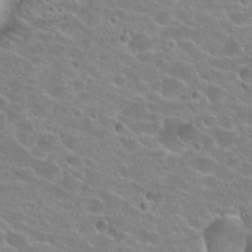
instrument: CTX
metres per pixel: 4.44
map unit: Hto
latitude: 24.3467
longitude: -44.0255
